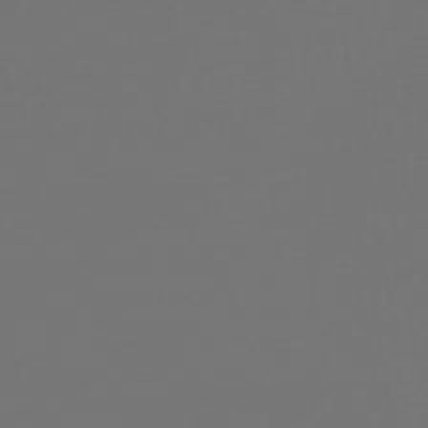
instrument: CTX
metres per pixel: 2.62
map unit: HNb
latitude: -47.2754
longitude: 55.8423
